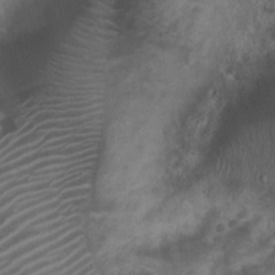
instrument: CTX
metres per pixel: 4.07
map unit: Nhu
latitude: 7.0458
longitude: -21.7072
